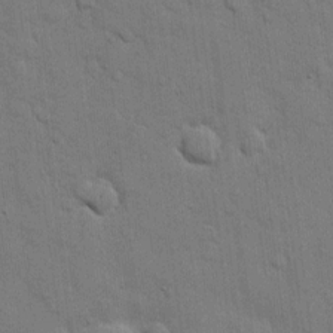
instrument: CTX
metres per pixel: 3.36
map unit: eHh
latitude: 10.8002
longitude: -67.0269
